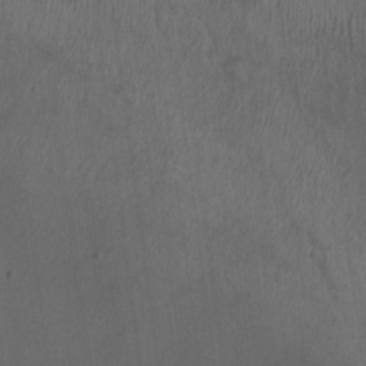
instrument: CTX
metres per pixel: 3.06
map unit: Ht
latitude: -0.5574
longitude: -17.4237
